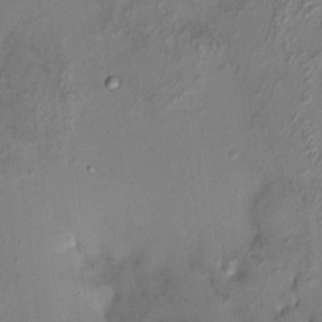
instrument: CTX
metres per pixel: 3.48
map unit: HNhu
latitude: 7.1214
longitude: 0.0094
